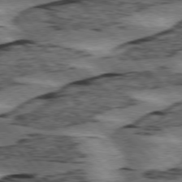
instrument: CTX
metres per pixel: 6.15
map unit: lApd
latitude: 76.1200
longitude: -77.8961
